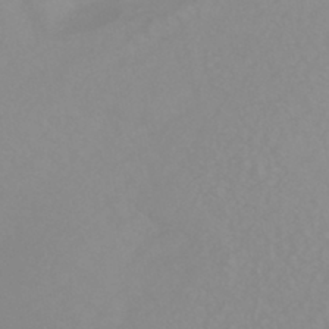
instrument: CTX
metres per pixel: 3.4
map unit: HNhu
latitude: -44.6519
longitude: 90.0661
